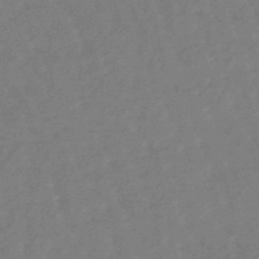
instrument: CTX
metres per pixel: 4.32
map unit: eHb
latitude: -46.4440
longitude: 82.1228
